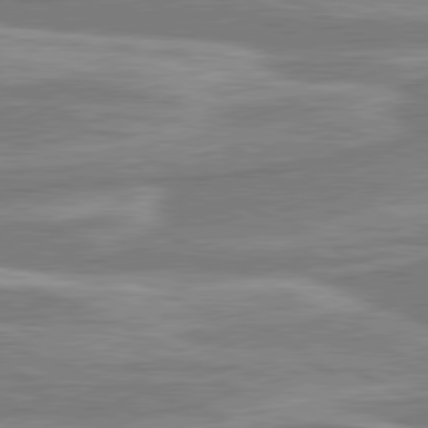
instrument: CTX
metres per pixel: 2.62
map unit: lApd
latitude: 80.6301
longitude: -174.9703
